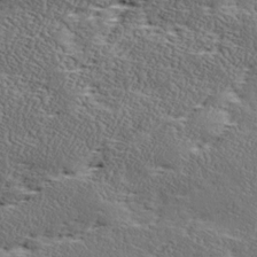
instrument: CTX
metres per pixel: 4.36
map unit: Ave
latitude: 17.0647
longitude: -137.7639
